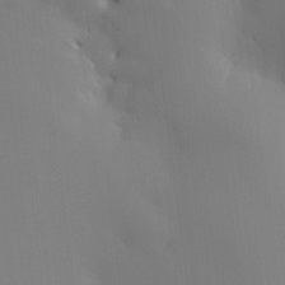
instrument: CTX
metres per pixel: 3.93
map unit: HNhu
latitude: 10.2145
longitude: 15.5588
